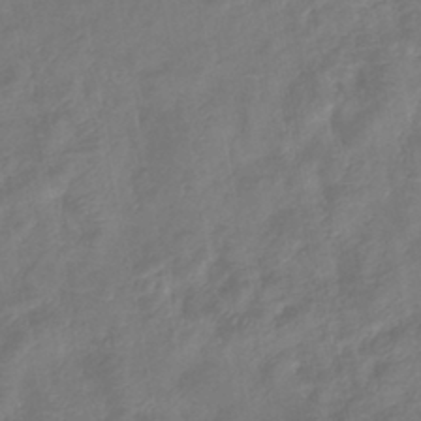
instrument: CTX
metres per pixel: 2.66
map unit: eHb
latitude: -38.5385
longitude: 76.7274
